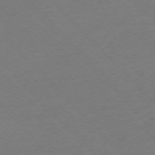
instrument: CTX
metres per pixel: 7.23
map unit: Ap
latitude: -75.1998
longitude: -78.5357
